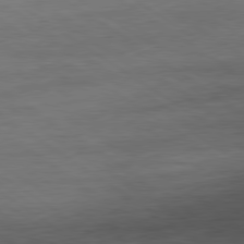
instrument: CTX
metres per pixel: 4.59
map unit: Ap
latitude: -80.5196
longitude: -80.1956
